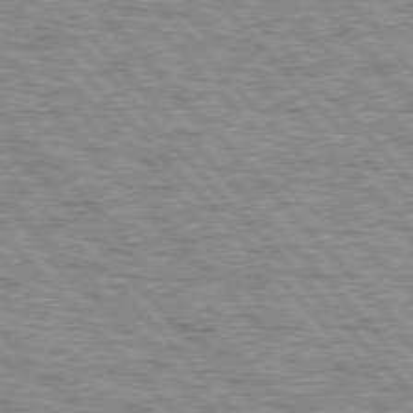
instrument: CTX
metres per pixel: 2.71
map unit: lApd
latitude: 77.0458
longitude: -71.6505
